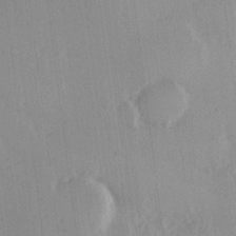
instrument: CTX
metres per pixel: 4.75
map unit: Hve
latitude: 19.2726
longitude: 149.2376
